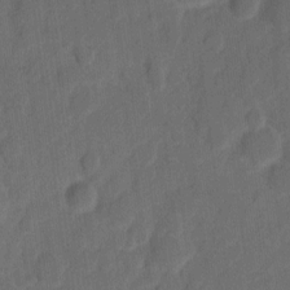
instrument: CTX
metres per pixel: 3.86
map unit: eHh
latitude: 8.4601
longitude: -65.5371
